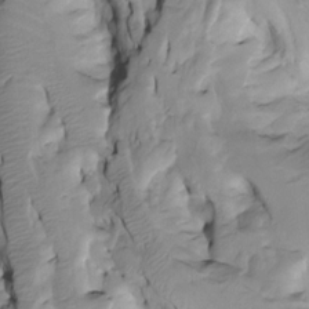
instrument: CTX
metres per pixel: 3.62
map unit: Htu
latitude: -4.1605
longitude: 150.1038
